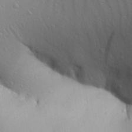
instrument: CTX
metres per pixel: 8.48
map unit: Aa
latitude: 27.1970
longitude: -138.5546
